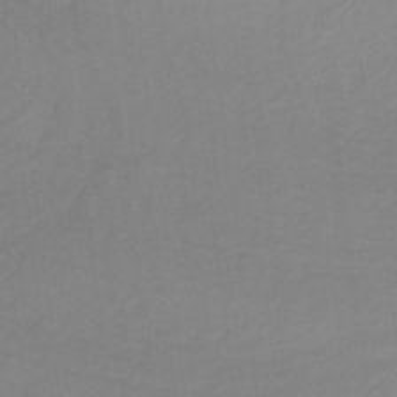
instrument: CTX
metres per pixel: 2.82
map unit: lHb
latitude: -31.9556
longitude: 64.0850
